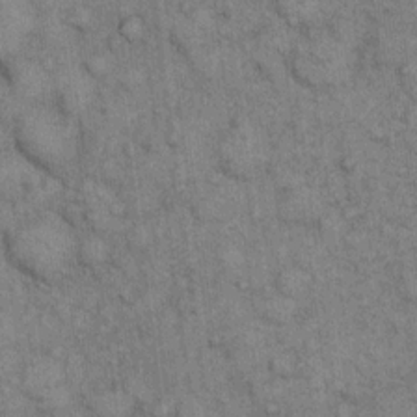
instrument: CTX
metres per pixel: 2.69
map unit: eHh
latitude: 15.6883
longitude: -65.8394
